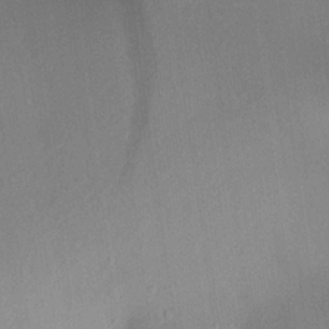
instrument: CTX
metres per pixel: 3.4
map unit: Aa
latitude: 21.7639
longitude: -146.8569
